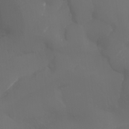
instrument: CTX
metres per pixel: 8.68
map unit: Aa
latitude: -7.3698
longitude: -72.6680
